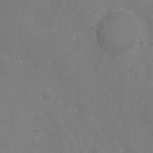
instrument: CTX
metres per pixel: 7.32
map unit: Nhu
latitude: 5.9906
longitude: -19.2537
